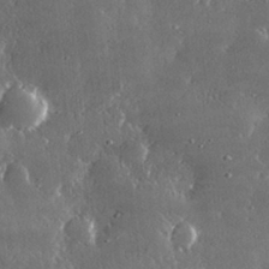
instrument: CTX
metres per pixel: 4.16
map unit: lHvf
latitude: 31.0270
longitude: -92.0822
